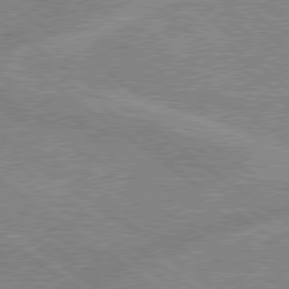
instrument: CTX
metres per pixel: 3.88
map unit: lApd
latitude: 78.9892
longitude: -157.1214
